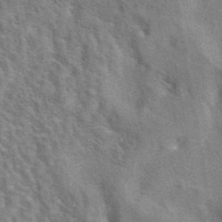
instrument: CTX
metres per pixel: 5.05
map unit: eAb
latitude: 41.1781
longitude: 106.6708
